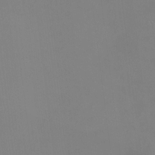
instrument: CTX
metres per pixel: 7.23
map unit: HNhu
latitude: 7.5560
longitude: 11.8611
